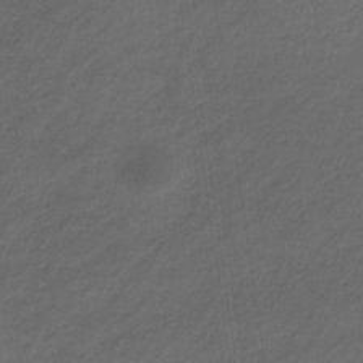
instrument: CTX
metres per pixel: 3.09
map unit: eHb
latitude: -33.0865
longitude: 68.5384
